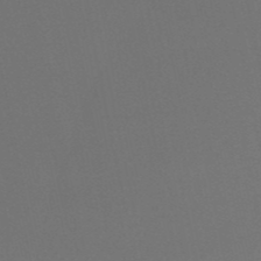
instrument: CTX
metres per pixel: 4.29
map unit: eHh
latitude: -52.2550
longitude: -25.4426
